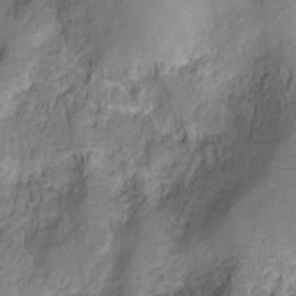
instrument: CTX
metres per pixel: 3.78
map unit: Ht
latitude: -9.4832
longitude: -20.3845
